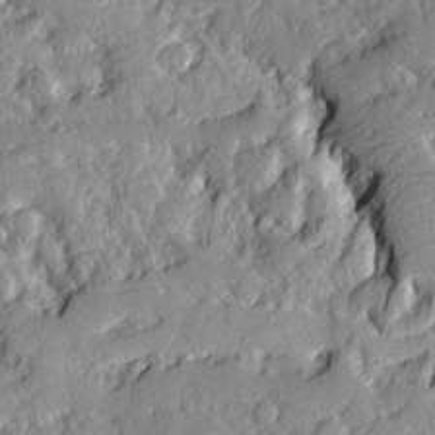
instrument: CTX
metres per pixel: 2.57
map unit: Ave
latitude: 18.4601
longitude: -129.4615
